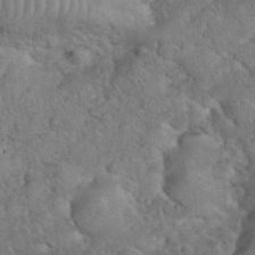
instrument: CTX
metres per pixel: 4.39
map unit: eHh
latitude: 35.8772
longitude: -63.1970
